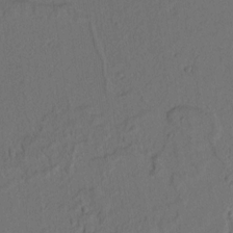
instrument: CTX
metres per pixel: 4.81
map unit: lAvf
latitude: 8.4601
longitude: 166.5196
